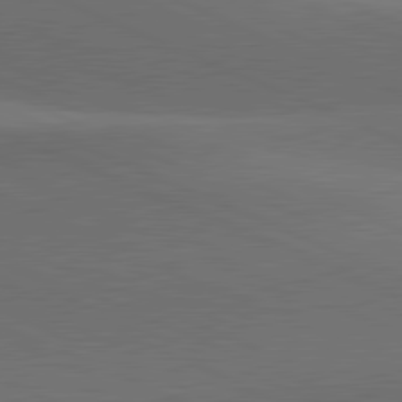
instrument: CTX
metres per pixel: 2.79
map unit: lApd
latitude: 81.4615
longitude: 138.0661
